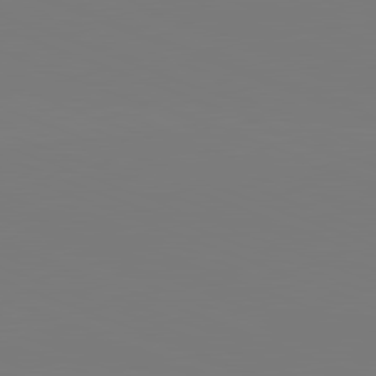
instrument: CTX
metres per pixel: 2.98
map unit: lApd
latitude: 82.0255
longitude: 146.0661
